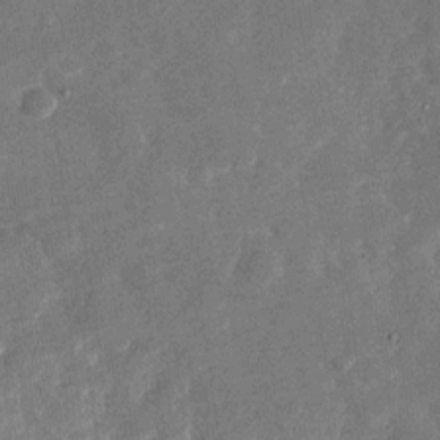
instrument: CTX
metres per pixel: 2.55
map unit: Nhu
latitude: -28.3495
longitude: -76.3467
